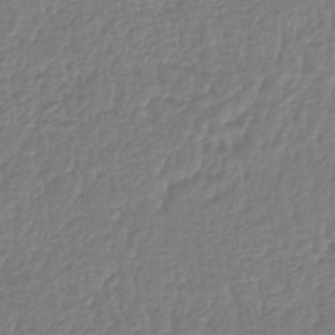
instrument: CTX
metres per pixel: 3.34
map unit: lHb
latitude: -41.1998
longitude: 72.4440
